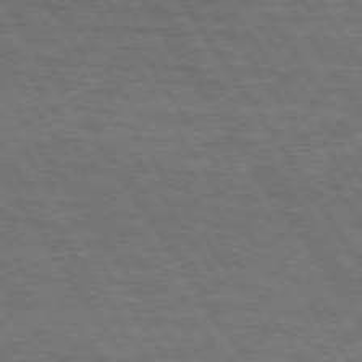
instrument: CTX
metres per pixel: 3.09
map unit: lApd
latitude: 73.8395
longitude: -63.1026
